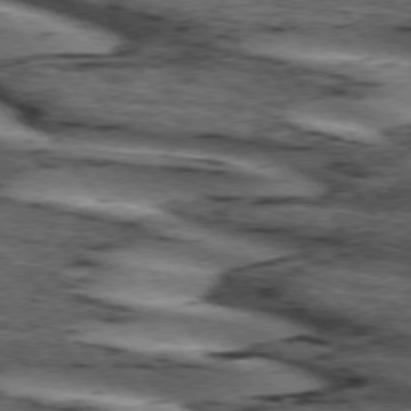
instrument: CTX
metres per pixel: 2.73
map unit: lApd
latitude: 74.1578
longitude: -75.1403
